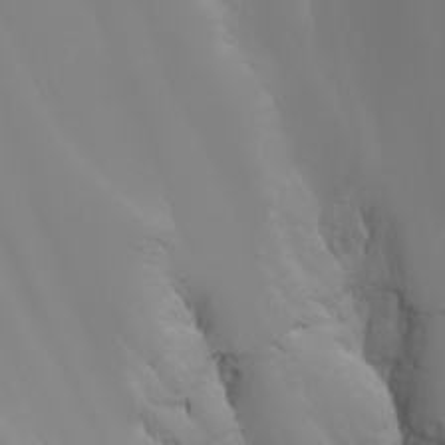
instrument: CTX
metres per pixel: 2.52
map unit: Nhu
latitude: -5.0864
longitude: -90.5735
